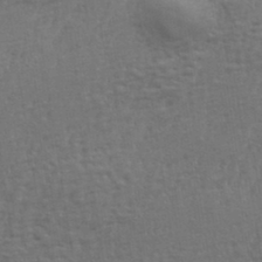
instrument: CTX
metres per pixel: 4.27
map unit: eHh
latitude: 34.7624
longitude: -133.1592
